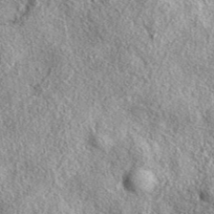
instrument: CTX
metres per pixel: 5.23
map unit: eAb
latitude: 38.3278
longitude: 109.5966
